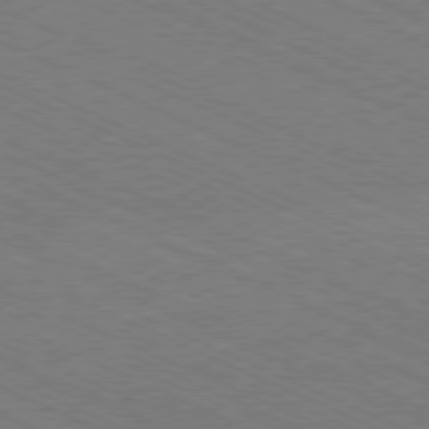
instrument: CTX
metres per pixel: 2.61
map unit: Ap
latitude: -80.9353
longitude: -75.4993
